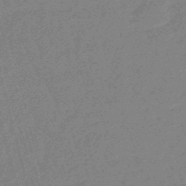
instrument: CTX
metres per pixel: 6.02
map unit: eHb
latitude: -48.4251
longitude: 87.0298
